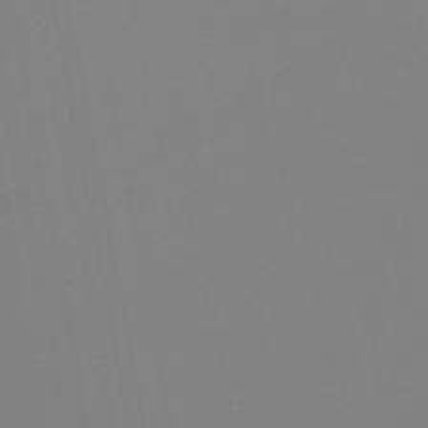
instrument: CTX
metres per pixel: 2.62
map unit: lHb
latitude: -46.0283
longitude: 74.3307
